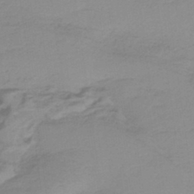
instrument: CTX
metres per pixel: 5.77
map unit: HNb
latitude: -36.3873
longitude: 55.9745
